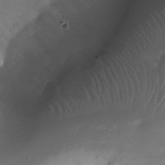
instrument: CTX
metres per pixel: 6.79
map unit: Nhu
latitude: -24.4629
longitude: -71.2726
